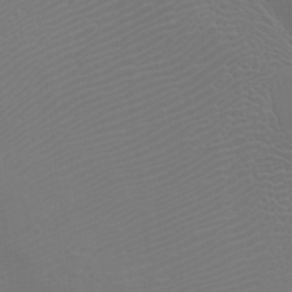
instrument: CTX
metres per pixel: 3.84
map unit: Htu
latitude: -7.4454
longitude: -68.1955
